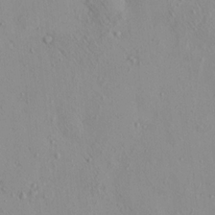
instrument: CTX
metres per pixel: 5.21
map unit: eHh
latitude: -0.1606
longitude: 17.9178
